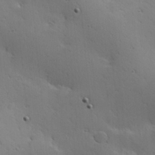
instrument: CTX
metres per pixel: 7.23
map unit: Hve
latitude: 23.6694
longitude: -96.5357
